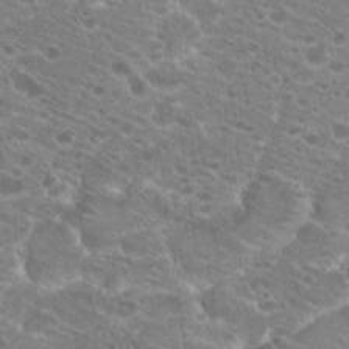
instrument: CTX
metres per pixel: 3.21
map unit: Hto
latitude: 21.1592
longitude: -39.7638
